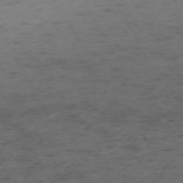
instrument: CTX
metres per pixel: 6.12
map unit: Ap
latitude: -72.8786
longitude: -70.3467
